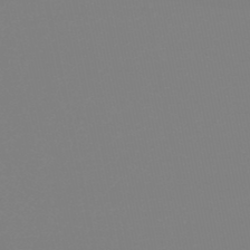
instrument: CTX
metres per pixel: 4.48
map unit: eHb
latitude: -49.0487
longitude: 86.9542
